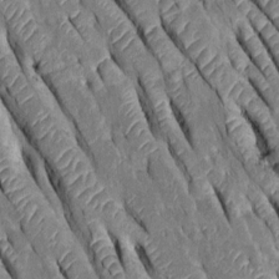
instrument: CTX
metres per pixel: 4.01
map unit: Htu
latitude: -0.1228
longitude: 148.0850
